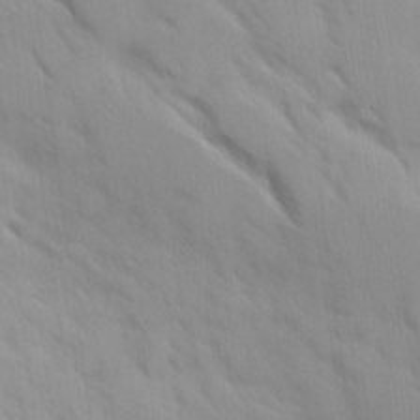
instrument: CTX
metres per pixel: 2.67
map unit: Ave
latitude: 9.2915
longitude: -103.6316
